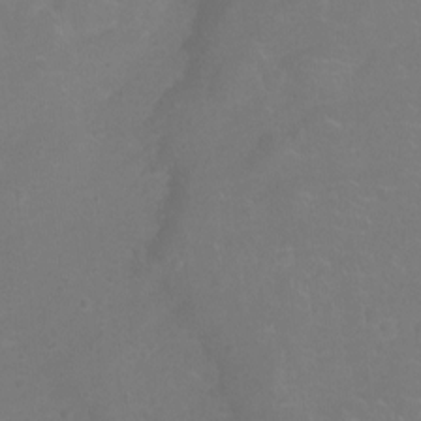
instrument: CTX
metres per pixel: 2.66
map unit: Ht
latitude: -7.6155
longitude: -20.9892
